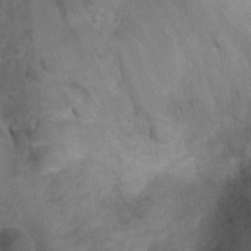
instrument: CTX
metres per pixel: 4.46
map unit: Ht
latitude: 5.0647
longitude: -30.5735
